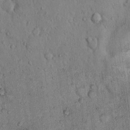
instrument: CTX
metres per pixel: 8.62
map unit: Hto
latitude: 12.1389
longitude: -58.1200
